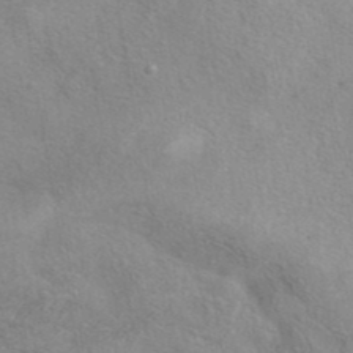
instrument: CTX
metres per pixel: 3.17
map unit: eAb
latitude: 40.1010
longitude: 106.1039
